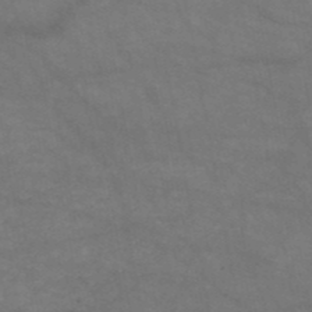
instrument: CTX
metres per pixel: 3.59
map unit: HNb
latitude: -51.2943
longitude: -39.5182
